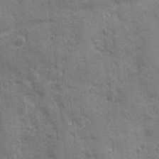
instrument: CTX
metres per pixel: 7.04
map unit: Ave
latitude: -7.8044
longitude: -120.1767
